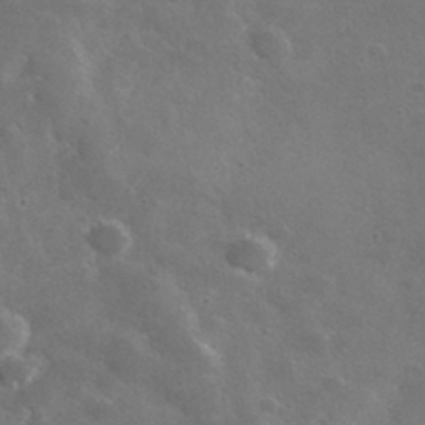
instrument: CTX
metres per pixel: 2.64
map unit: lHvf
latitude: 36.4979
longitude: -90.6302
